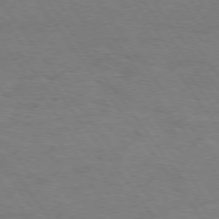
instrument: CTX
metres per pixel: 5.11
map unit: Hpe
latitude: 74.6302
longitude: -152.2712
